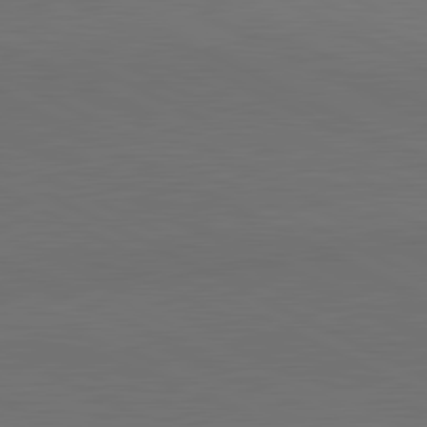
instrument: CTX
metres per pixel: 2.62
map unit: lApd
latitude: 81.9150
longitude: 158.9919
